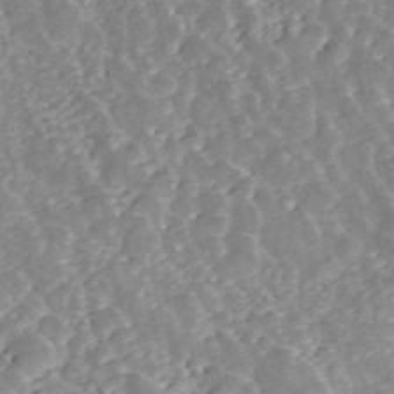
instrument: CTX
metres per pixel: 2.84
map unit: ANa
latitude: 45.8583
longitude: 29.3888
